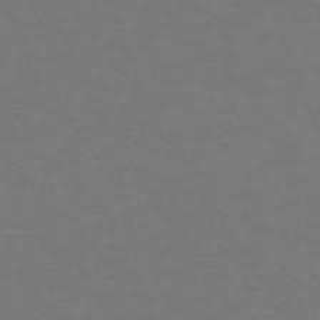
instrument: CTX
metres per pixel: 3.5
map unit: Hpe
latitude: 73.3671
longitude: -127.3860
